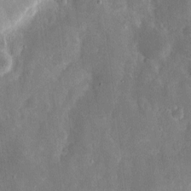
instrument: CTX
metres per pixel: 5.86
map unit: eHh
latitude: 7.6694
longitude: -69.0837
